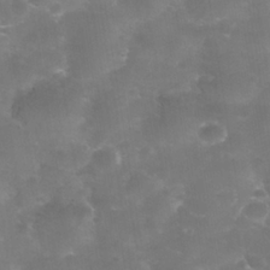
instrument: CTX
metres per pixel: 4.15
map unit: Nhe
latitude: -38.1039
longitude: -112.6112
